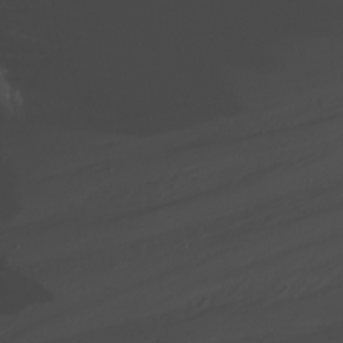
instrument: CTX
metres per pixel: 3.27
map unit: Nhu
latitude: -7.4832
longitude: -74.5168
